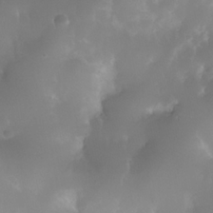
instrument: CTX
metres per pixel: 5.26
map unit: Nhe
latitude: -36.1794
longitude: -130.9325
